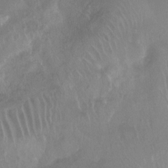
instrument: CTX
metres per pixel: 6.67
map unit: Ht
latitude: -11.8422
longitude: -43.1781
